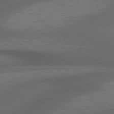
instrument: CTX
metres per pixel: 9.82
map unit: lApd
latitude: 79.5182
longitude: -119.4237
